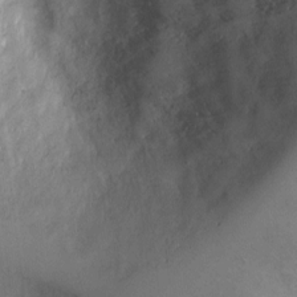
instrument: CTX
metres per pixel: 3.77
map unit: Ht
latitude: 1.7638
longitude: -19.4237
